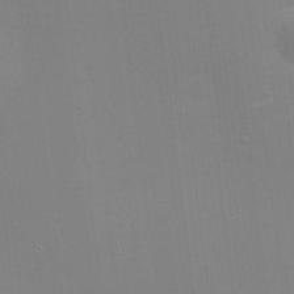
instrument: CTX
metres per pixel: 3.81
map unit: eHh
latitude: -2.6896
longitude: -80.4034
